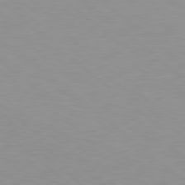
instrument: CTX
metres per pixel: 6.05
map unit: Hpe
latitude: 78.4601
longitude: -165.8961
